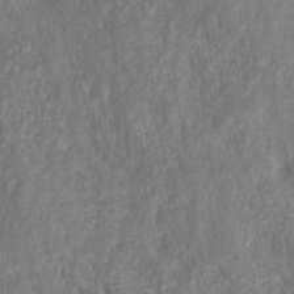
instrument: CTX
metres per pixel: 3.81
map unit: HNhu
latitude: -28.3684
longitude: 74.2740
